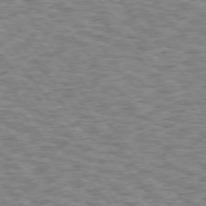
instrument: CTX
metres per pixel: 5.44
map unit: Hpe
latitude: 75.7828
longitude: -135.1592
